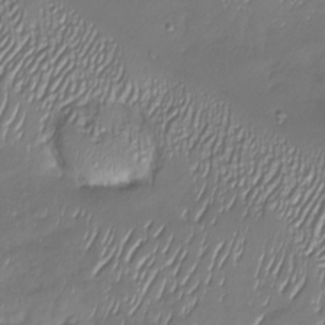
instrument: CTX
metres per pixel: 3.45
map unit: Nhu
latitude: -27.5210
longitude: -59.3671
